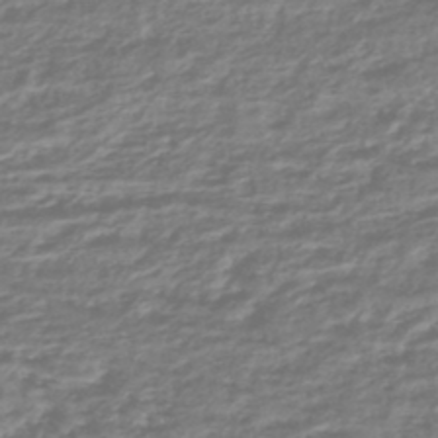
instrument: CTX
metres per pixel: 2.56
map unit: HNhu
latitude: -44.9920
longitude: 100.0661
